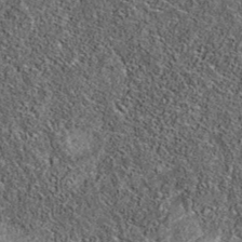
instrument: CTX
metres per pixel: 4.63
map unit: eAb
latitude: 36.1389
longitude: 107.0675
